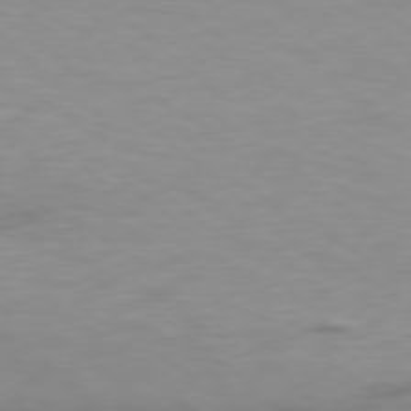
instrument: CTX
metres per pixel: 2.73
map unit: Hpe
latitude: 78.1011
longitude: -169.6883
